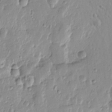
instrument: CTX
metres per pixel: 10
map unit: Htu
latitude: -0.4440
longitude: -177.4993
